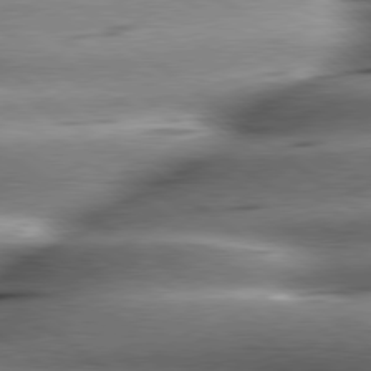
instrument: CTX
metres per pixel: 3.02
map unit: lApd
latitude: 79.3860
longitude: -140.9513
